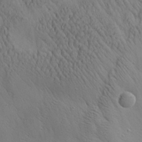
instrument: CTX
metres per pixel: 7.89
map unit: Aa
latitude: 26.3656
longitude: -142.1389
